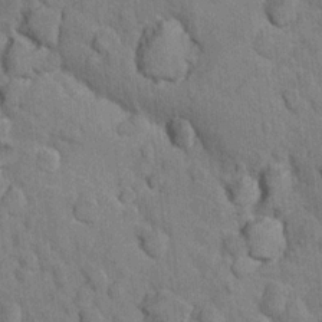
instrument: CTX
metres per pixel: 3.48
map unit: Nhu
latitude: 16.6491
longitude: -32.5546
